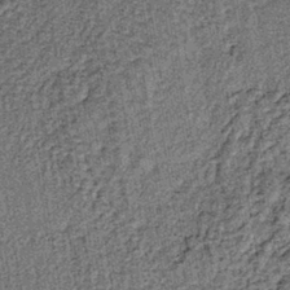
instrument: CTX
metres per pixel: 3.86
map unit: lHb
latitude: -39.5588
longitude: 64.4440
